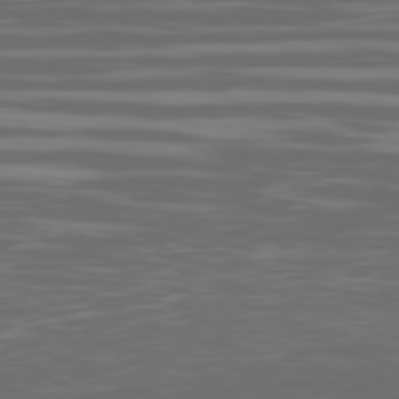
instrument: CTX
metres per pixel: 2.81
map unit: Ap
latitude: -79.5021
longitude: -103.5749
